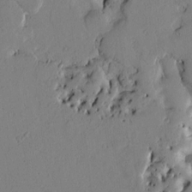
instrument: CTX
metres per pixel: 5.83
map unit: Htu
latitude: 3.4237
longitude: 178.8030
